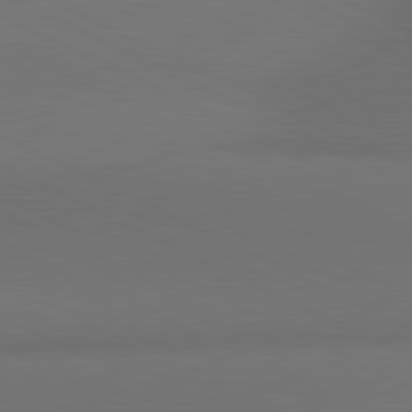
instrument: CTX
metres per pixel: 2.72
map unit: lApd
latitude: 81.1214
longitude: 137.8989
